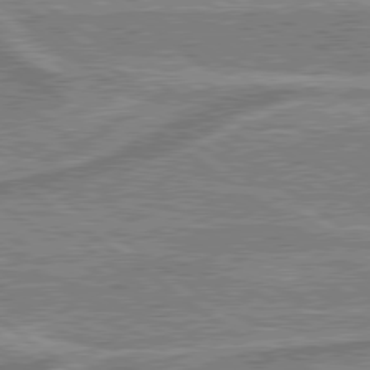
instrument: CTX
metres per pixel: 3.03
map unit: lApd
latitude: 79.3860
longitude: 175.9367
